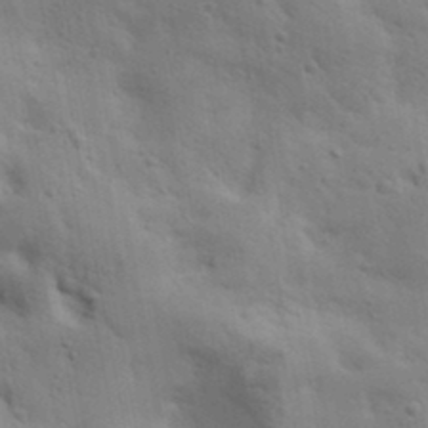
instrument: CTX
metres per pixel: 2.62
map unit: lAa
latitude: 18.2711
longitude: -138.8569
